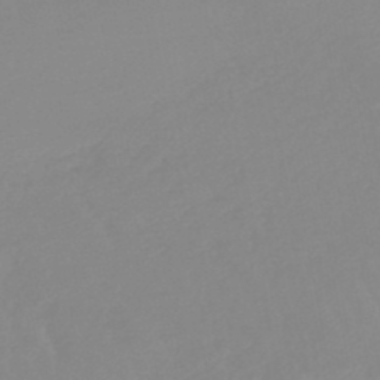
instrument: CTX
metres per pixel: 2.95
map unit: lHb
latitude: -45.6344
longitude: 64.9920
